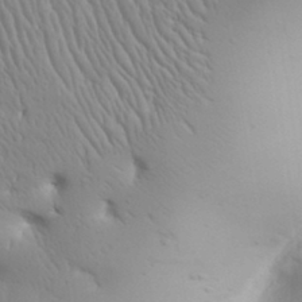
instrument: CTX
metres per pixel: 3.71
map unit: Aa
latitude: 31.4994
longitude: -143.6883
